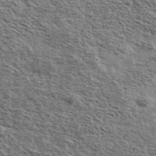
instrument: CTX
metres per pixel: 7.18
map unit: Ave
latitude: 39.4426
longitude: -108.1388
